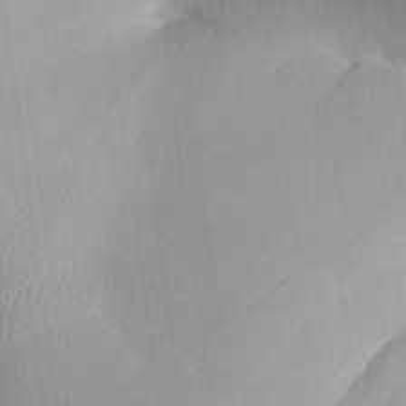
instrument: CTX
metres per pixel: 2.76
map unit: Aa
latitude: 28.5923
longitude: -136.8380
